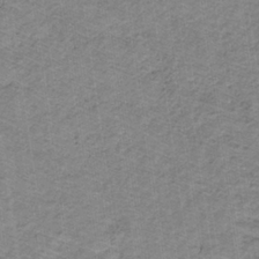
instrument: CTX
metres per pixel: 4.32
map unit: lHb
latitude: -32.4062
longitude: 64.9353
